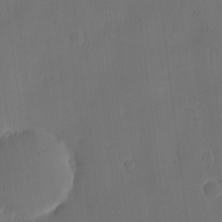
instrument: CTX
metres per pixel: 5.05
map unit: eHh
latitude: -7.6722
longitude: -69.4804
